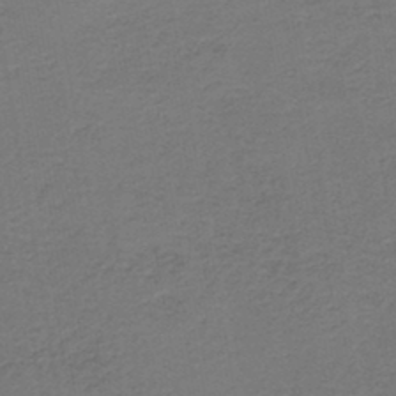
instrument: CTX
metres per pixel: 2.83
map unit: HNb
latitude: -43.2564
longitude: 49.7667
